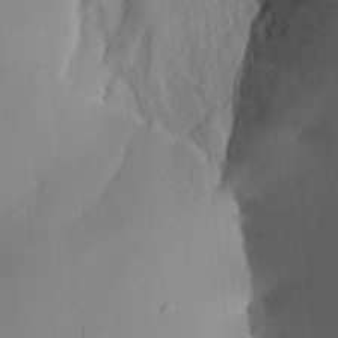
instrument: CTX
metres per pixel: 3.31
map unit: Aa
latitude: 27.1970
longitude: -131.7828
